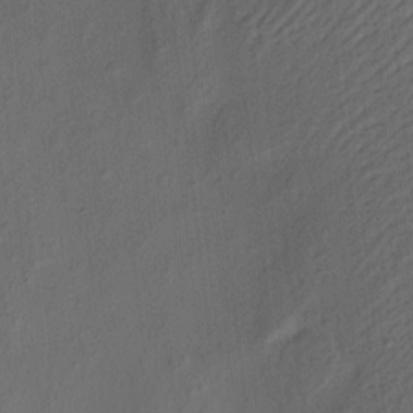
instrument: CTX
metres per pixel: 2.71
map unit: eHh
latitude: 5.3293
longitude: -77.3481
